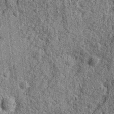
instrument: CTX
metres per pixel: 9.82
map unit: Nhu
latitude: 15.7828
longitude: -32.2522
